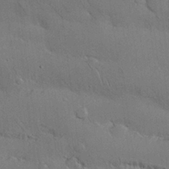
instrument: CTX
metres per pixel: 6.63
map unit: Nhu
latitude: 26.2901
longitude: -71.2159
